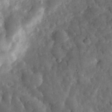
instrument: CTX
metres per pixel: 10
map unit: eHh
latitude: 31.3293
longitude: -69.5182
